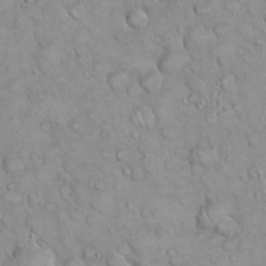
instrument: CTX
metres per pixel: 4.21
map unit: eHh
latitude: 21.4616
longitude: -58.8002
